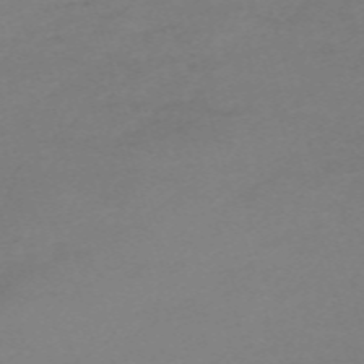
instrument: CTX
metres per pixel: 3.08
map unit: eHh
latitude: -61.9178
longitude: 51.1431
